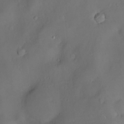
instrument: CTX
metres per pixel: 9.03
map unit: Hve
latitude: -10.1228
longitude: 174.9541
